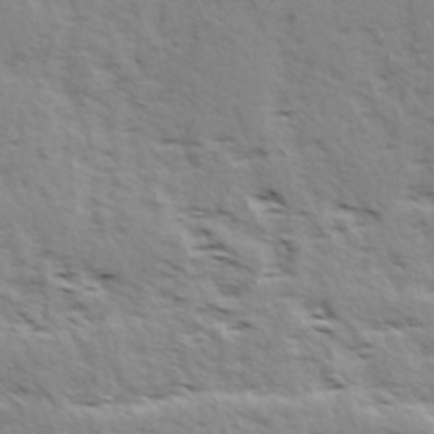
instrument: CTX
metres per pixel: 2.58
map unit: Ave
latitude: 15.0648
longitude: -103.8016
